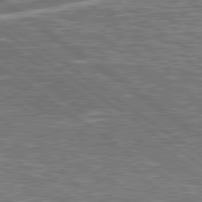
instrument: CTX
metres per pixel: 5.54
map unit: lApd
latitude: 79.7828
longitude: -170.8947
